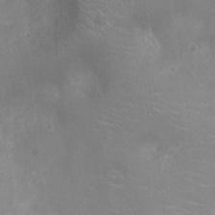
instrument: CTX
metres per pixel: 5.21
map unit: Ht
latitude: -3.5777
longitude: -16.3467
